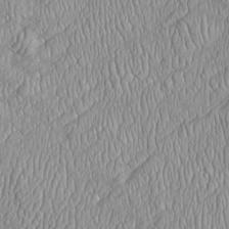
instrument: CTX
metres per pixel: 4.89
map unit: Htu
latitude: -5.5966
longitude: 156.1039
